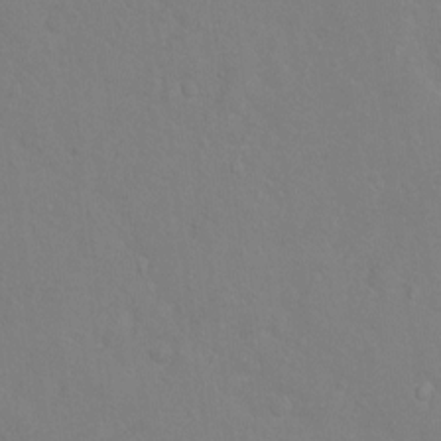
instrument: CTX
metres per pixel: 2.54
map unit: Hto
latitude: -6.1039
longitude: -35.2914
